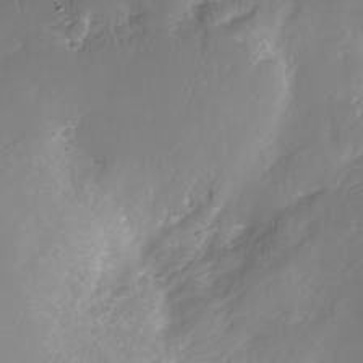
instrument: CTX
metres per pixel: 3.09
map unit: Nhe
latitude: -32.5007
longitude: -91.9528
